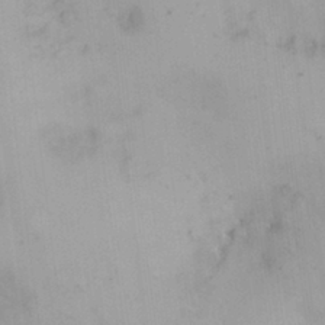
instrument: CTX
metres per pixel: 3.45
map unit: HNhu
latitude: 7.7450
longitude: -0.7246
